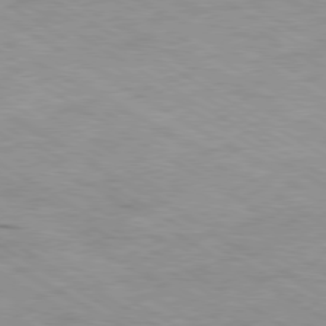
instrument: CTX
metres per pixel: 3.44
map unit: Ap
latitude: -80.5007
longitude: -74.8569
